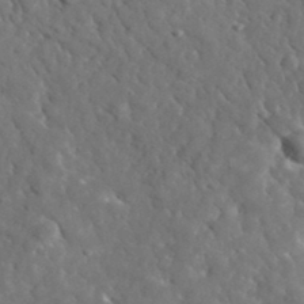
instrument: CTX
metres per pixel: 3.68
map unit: lHvf
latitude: 35.7260
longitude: -86.8002
